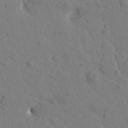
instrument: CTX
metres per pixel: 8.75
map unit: Htu
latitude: -1.0298
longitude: -175.6127
